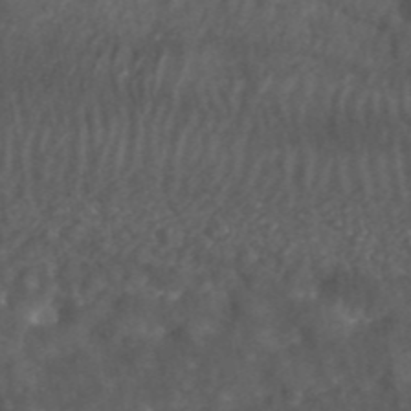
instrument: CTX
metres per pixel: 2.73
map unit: ANa
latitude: 44.1011
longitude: 24.4440
